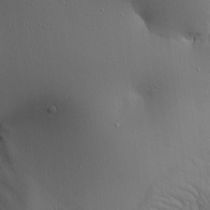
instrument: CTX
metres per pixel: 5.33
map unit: Aa
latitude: 18.9891
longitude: -141.3292
